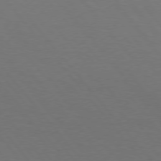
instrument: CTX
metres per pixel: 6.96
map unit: Hpe
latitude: 75.9528
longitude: -131.4994
